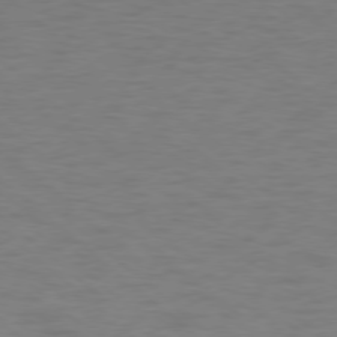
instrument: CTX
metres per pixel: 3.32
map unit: Ap
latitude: -78.4818
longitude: -68.1389
